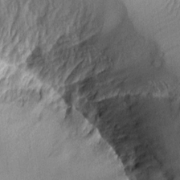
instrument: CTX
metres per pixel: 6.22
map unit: Aa
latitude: 10.0633
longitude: -128.3656
